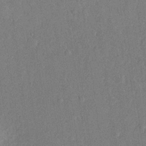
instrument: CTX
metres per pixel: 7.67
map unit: lHvf
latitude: 22.5546
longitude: 144.5952
